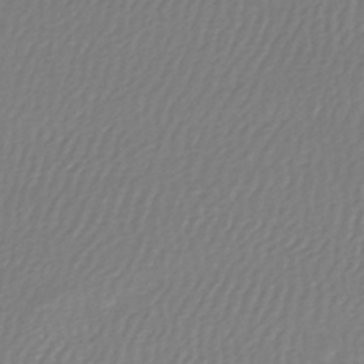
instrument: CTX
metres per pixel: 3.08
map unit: lHb
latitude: -45.9556
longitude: 71.0487
